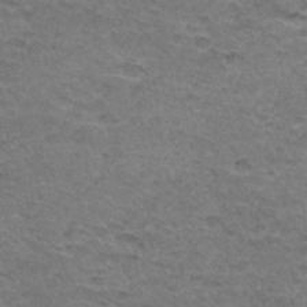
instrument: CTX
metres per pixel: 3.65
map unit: Hto
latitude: 33.0647
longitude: -47.7261
